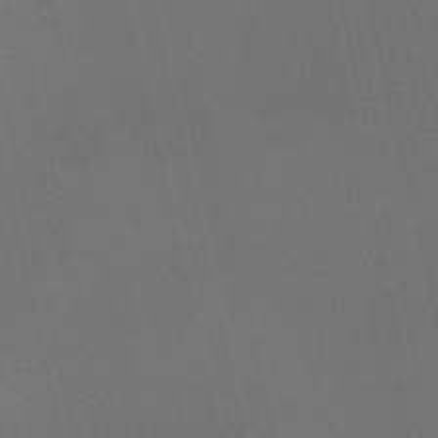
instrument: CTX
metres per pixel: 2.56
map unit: Nve
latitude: -58.9919
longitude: 50.9731
